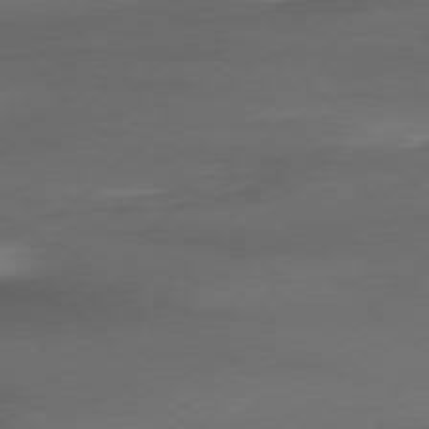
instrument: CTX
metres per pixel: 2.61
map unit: Ap
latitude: -77.4454
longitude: -71.0080
